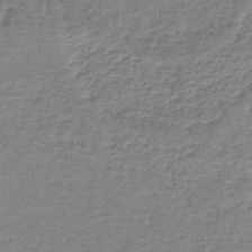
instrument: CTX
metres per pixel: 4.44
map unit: lHb
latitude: -41.5021
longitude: 66.8597
